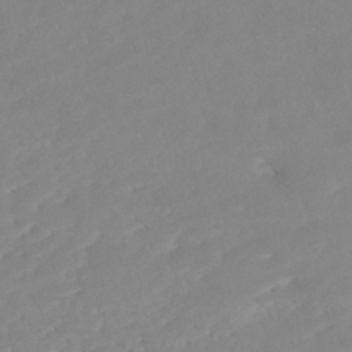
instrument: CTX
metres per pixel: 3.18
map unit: Nhe
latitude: -47.6533
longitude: -172.1199
